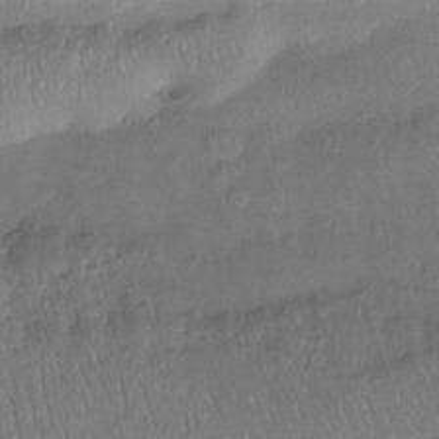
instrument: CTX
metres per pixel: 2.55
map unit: Htu
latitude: -15.1243
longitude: -45.3670
